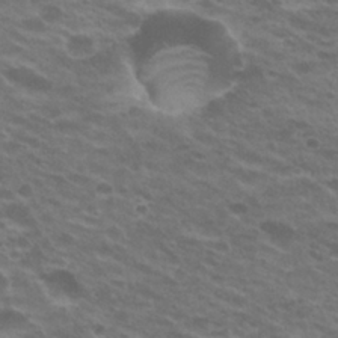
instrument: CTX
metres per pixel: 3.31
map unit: Hto
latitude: 26.2712
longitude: -29.4804
